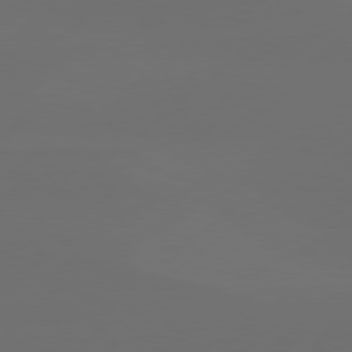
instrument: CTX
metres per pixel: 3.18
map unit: Hpe
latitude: 78.4034
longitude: -132.3278
